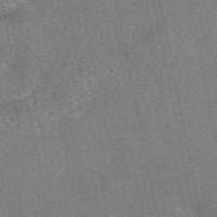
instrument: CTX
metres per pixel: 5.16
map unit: eAb
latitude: 49.3860
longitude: 104.8597
